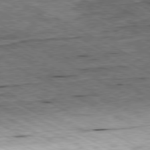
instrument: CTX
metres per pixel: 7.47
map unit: Ap
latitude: -80.5763
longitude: -84.8380
